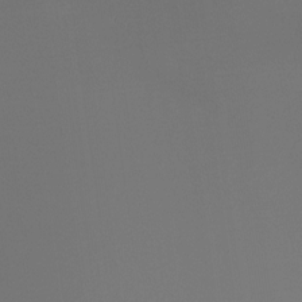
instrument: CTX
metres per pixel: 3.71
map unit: Ht
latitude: -15.8234
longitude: -44.4034
